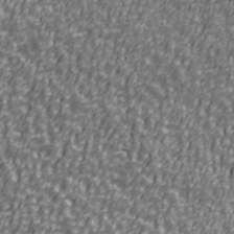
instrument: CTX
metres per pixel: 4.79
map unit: Ave
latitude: 41.0080
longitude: -112.7246
